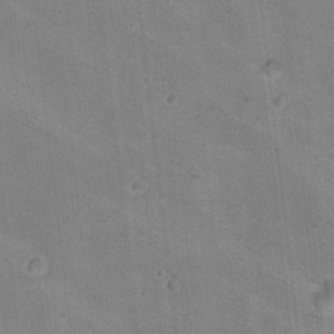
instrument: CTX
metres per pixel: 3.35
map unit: Hto
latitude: 17.6694
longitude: -38.9703
